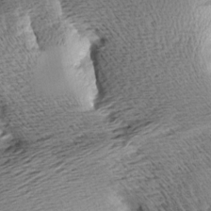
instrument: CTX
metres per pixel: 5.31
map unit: Aa
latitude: 8.3467
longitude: -141.4993
